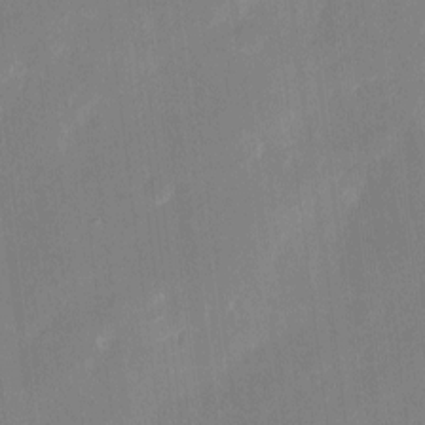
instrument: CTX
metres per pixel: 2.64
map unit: eHh
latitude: 4.9136
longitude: -68.6302
